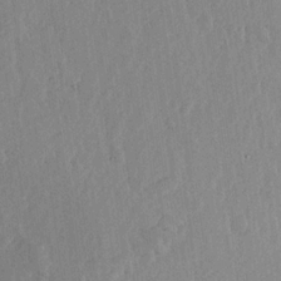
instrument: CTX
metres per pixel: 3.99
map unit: lHvf
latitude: 18.2522
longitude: -116.4034
